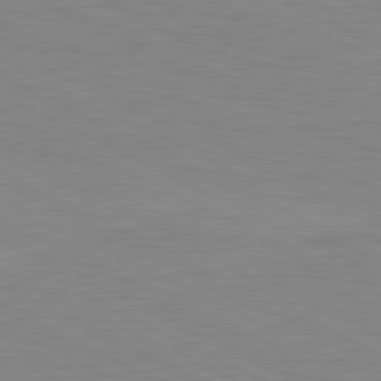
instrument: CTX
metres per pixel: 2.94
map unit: lApd
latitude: 81.0080
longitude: -172.4789
